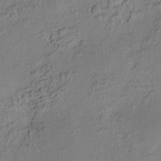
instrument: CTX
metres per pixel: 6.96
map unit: HNhu
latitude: 7.0836
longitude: 15.5399
